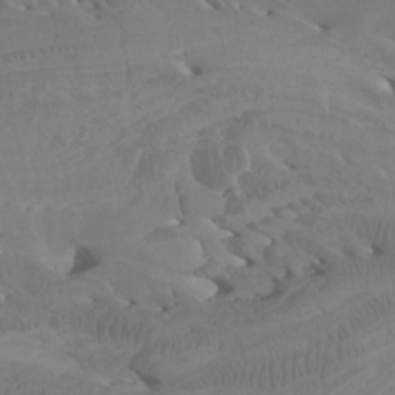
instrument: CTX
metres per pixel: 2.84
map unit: Htu
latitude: -6.7841
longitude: -75.4804
